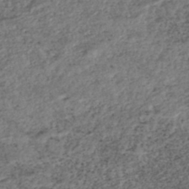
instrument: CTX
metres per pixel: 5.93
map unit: ANa
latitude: -42.6707
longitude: 109.1809
